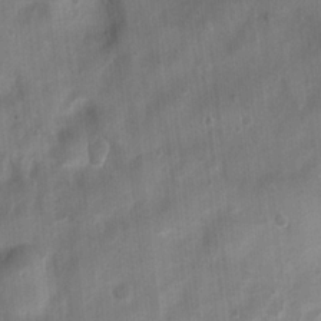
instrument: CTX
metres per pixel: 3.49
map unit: Ht
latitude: 4.1578
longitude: -22.1200
